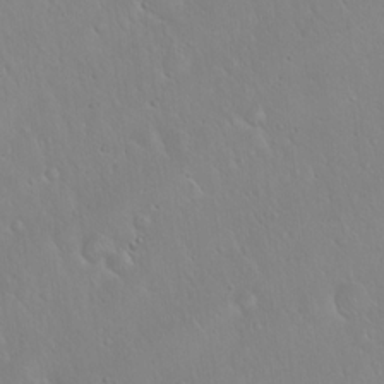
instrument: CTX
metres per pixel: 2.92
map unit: Hto
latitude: 17.1025
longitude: -56.9702
